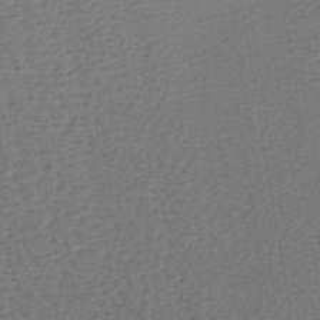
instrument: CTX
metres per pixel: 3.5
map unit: lHb
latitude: -39.3321
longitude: 62.7841
